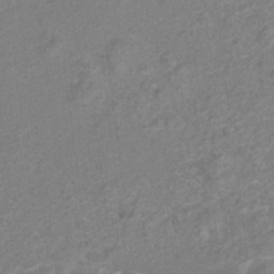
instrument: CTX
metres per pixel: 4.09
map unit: Hto
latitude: 7.0269
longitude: -31.5183
